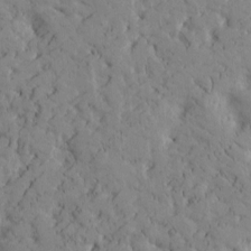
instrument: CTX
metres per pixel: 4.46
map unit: Htu
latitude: -2.7841
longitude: 175.4643
